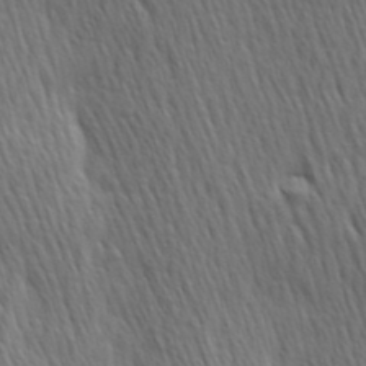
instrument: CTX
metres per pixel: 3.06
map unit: Hve
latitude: 24.3656
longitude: -97.1970
